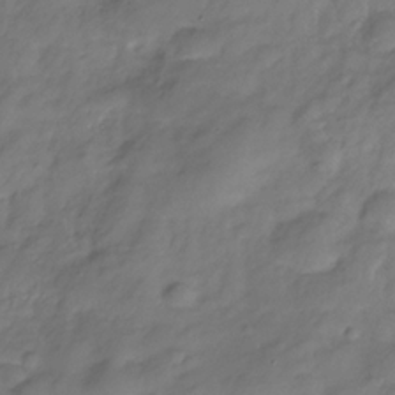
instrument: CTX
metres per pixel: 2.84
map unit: Hve
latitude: -31.0108
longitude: 91.2376
